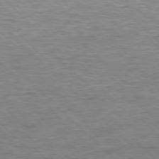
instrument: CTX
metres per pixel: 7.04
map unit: Ap
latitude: -77.3510
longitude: -94.5357
